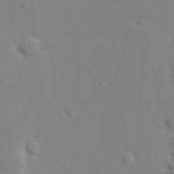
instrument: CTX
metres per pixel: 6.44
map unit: lAvf
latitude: 28.4412
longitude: -109.4615
